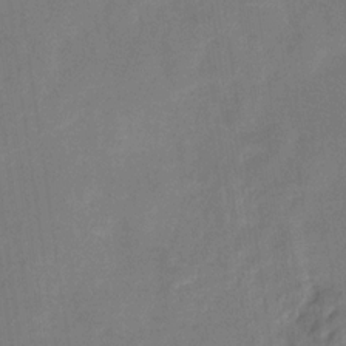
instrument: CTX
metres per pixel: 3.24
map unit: HNhu
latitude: -28.3117
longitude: 74.6897
